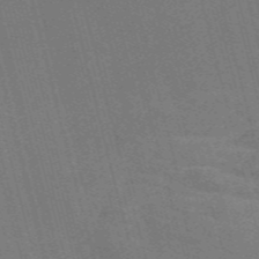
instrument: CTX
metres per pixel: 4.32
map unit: Nve
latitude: -58.2361
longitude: 62.4251
